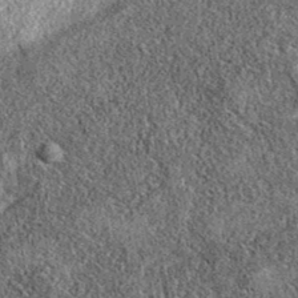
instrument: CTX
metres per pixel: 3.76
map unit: eAb
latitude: 36.8758
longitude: 106.7841
